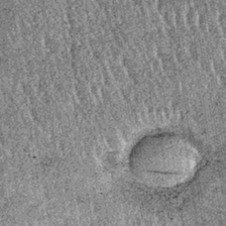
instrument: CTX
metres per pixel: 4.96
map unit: lHb
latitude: -37.1053
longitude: 67.2754
